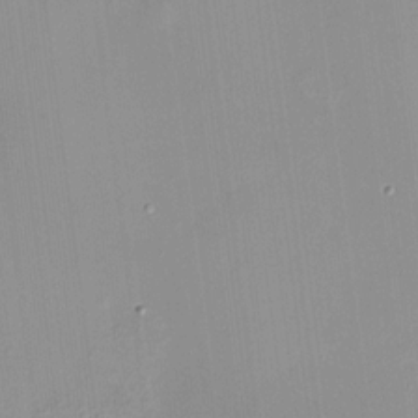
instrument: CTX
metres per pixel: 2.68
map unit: HNhu
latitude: 11.9906
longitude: 9.6155
